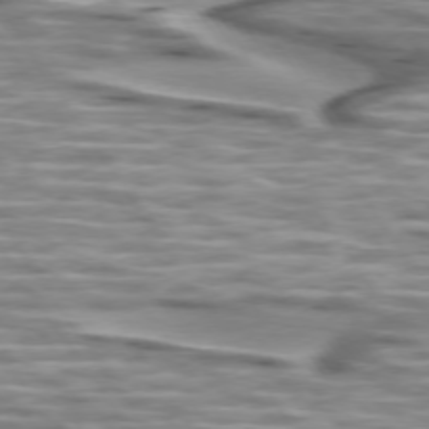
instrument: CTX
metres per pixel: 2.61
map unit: lApd
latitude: 74.5924
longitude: -57.3292
